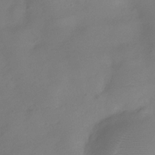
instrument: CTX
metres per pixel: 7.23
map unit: Hve
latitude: -32.1984
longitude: 94.3306
